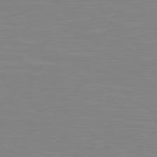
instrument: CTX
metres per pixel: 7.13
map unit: lApd
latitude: 81.4615
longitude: -168.3279
